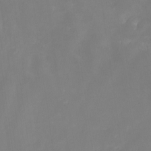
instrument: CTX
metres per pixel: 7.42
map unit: Nhe
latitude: -26.6329
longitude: -110.6491
